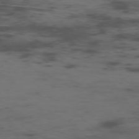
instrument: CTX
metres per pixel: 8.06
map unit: Ap
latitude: -76.1606
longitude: -66.4223
